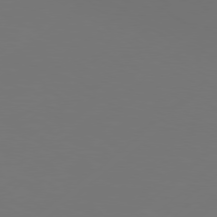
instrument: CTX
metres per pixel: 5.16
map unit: Hpe
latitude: 76.7624
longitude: -130.2901
